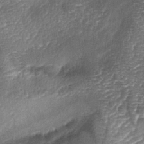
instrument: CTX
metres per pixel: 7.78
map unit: lAa
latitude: -4.5384
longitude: -128.4790
